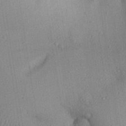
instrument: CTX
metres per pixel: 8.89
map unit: Aa
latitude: 29.4426
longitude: -146.5735
